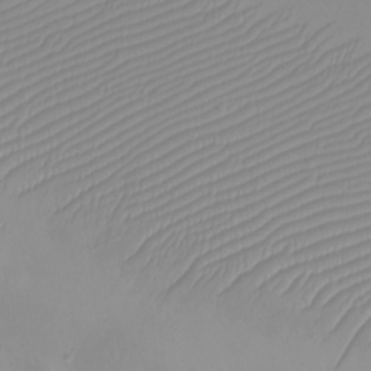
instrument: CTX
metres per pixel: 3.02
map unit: eHh
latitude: -6.3117
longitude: -79.9150
